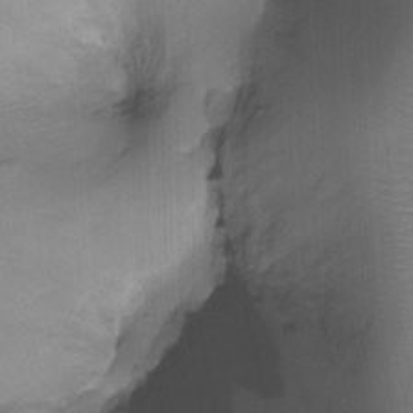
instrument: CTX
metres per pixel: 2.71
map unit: Ht
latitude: -18.1795
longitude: -44.4034
